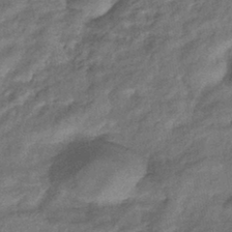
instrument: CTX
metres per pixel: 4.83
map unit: eHb
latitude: -39.8423
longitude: 80.4818
